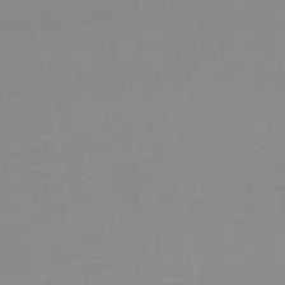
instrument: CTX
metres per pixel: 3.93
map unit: lHb
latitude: -41.5399
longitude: 73.8233
